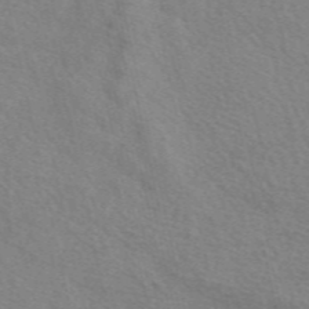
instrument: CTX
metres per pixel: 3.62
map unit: eAb
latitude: 50.3278
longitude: 120.1983
